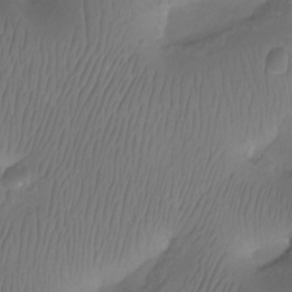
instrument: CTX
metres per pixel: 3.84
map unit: Aa
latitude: -12.5196
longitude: -68.0255
